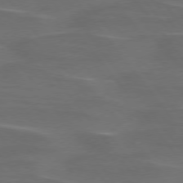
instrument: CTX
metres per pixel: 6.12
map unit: lApd
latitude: 75.8017
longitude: -79.5938
